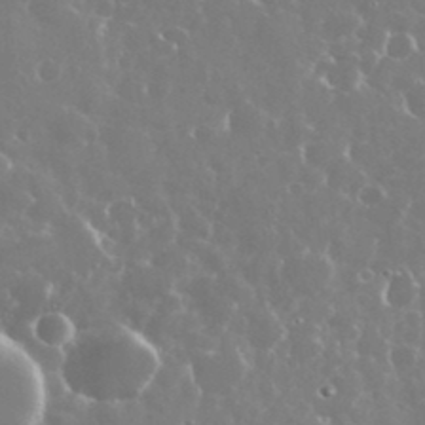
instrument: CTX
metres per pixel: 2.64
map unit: eHh
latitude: 35.5749
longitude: -58.4979
